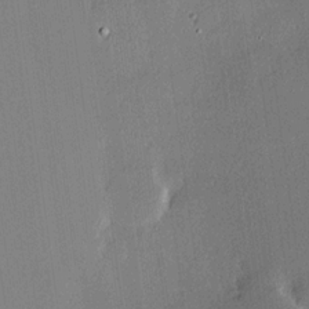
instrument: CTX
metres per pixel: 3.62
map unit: Hve
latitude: 17.9339
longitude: 150.3495
